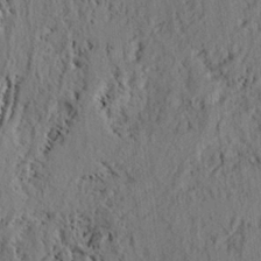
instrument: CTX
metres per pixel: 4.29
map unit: eHh
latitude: 24.3656
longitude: -80.2900
